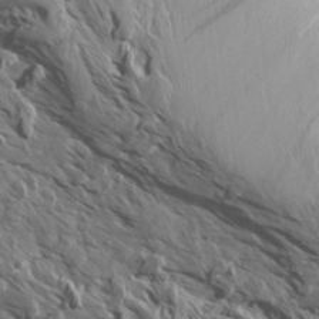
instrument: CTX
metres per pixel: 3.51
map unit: Aa
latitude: 13.4238
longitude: -143.2348
